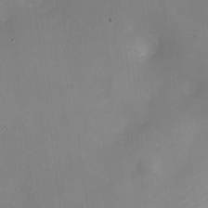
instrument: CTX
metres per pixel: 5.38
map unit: Nhe
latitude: -20.1605
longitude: 144.2173
